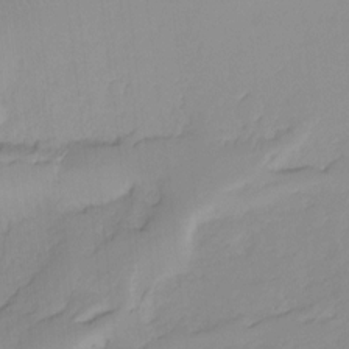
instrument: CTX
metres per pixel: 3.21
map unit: Ht
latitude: -14.6519
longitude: -51.8961
